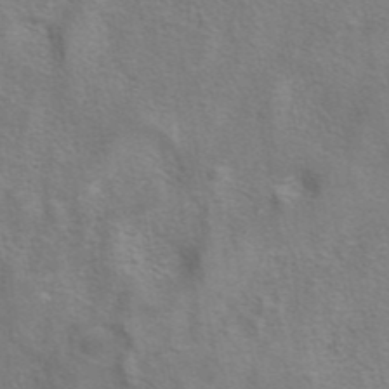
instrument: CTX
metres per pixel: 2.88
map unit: eAb
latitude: 41.0836
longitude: 105.8611
